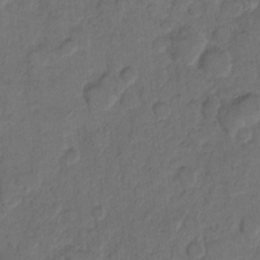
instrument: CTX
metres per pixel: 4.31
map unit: eHh
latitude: 8.4790
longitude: -64.1389
